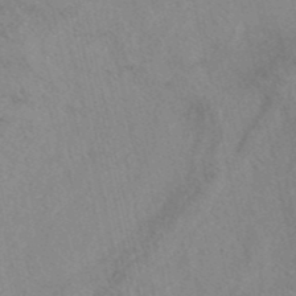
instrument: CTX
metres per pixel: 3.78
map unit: eAb
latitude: 41.0458
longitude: 108.9731
